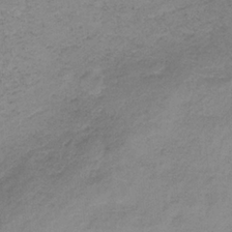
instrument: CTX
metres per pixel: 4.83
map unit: HNb
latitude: -33.5022
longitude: 58.9730
